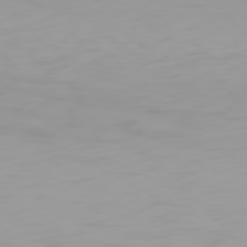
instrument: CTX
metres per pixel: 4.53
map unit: Hpe
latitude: 77.1970
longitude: -163.4238
